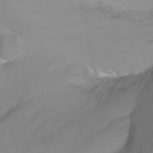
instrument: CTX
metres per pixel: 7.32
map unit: Nhu
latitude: -9.6911
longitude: -70.1200
